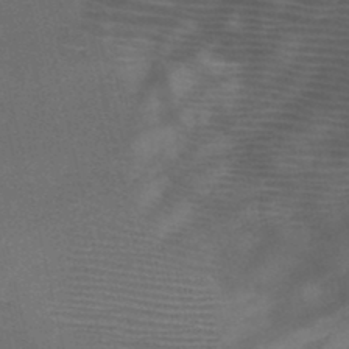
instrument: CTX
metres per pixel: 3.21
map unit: HNb
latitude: -47.3509
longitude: -41.0647
